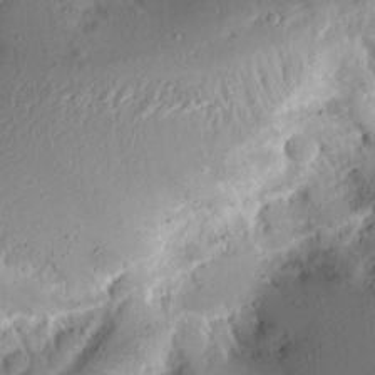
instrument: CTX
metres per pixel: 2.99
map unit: Aa
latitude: 13.7072
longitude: -140.0444
